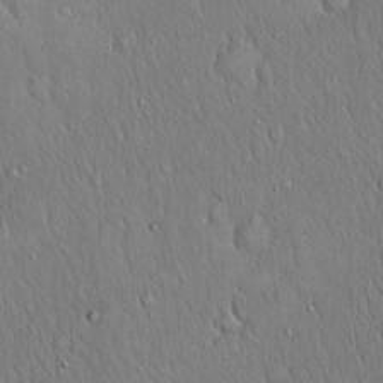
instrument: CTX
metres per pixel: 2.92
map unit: Hto
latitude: 15.9717
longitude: -60.0255
